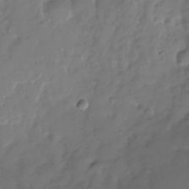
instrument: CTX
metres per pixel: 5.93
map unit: Nhu
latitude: -28.8975
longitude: -79.7828
